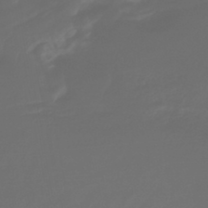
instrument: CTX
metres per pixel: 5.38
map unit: lHb
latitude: -43.7099
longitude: 77.7667
